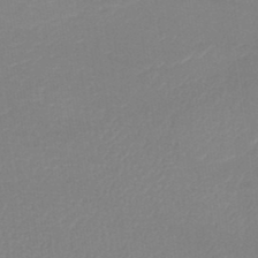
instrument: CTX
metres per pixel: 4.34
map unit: lHb
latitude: -37.8233
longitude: 58.1794
